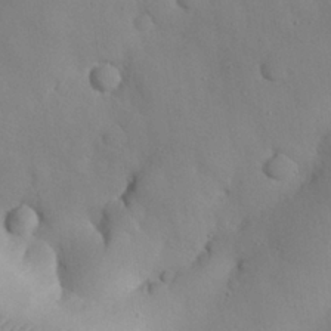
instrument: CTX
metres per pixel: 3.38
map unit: Nhu
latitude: 26.1956
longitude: -72.5735
